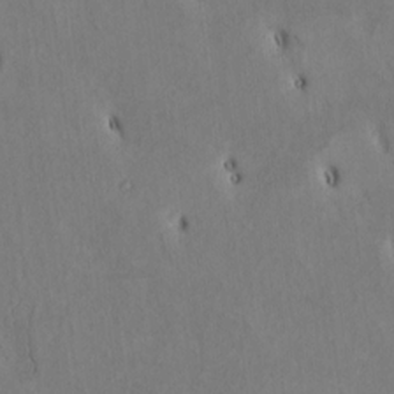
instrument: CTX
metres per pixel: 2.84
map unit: Htu
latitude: 2.6490
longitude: 147.9556
